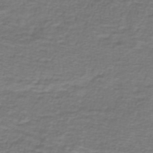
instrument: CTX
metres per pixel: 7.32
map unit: lHb
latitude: -42.9919
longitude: 56.9353
